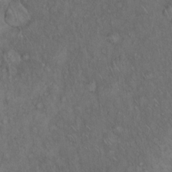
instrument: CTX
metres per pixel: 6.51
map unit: Hto
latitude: 15.6127
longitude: -56.6112
